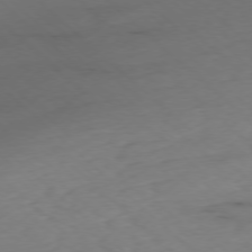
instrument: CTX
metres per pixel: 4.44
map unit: Ap
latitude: -77.6344
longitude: -90.1200
